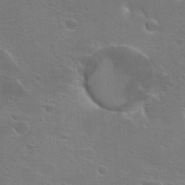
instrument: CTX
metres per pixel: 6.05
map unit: Hto
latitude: 22.8947
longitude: -36.6113
